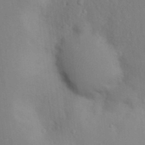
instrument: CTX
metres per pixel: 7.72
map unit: Nhu
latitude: 12.9325
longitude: -28.0255
